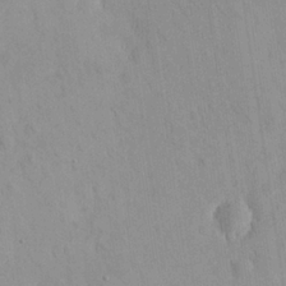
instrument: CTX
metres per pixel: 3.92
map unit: eHh
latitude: 26.1956
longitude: -65.5938
